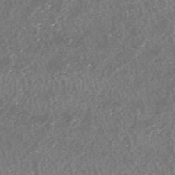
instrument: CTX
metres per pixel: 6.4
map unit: HNhu
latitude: -47.6344
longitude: 30.9352
